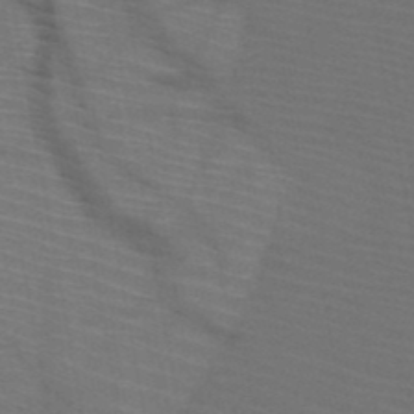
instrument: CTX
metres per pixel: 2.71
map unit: HNb
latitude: -50.3873
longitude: -44.4034
